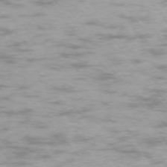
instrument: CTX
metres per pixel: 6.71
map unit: Ap
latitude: -74.4440
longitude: -74.5357
